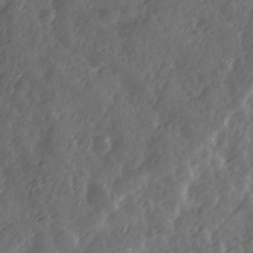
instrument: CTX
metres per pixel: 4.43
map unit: Ave
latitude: 12.3467
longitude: -103.3481
